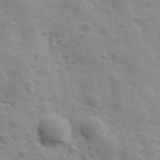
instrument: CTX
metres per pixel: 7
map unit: Ave
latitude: 10.1578
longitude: -103.8394
